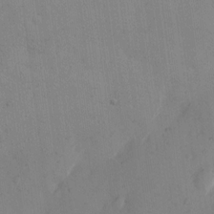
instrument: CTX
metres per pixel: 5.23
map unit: eHh
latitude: 12.3656
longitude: -61.2726
